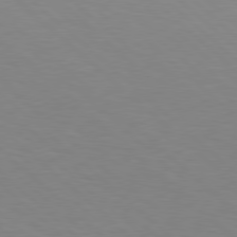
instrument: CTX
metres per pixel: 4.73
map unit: Hpe
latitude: 78.0633
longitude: -176.1955
